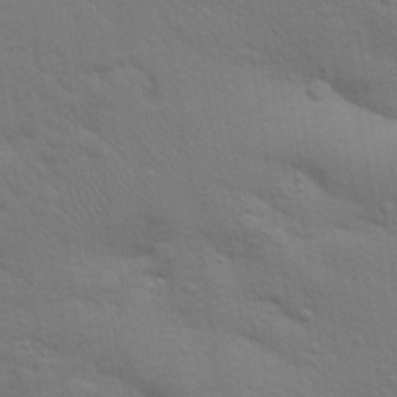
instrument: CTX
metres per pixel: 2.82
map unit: Aa
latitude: 31.9906
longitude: -146.2523
